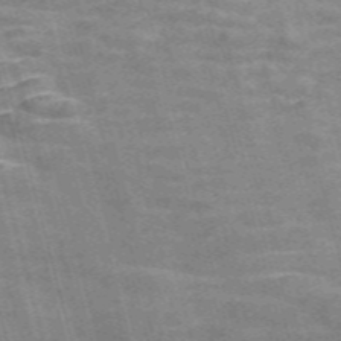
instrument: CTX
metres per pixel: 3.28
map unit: Nve
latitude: -58.8596
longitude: 65.5210
